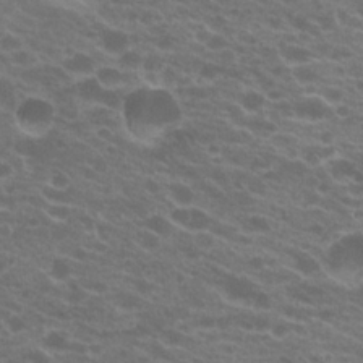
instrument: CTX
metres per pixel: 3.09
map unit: Hto
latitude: 22.0255
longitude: -37.1970
